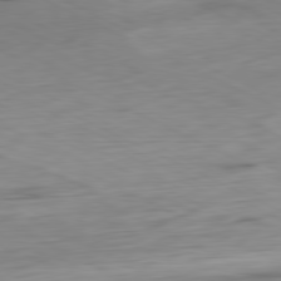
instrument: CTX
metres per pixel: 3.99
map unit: Ap
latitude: -81.1053
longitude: -69.0837
